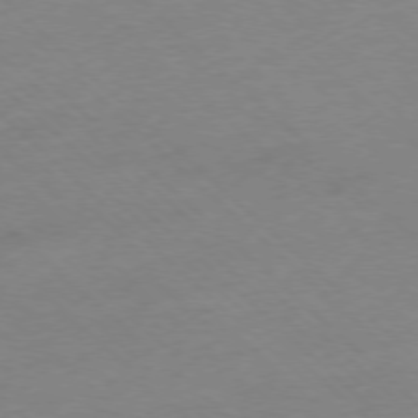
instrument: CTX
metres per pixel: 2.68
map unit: Ap
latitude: -77.3321
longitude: -63.8584
